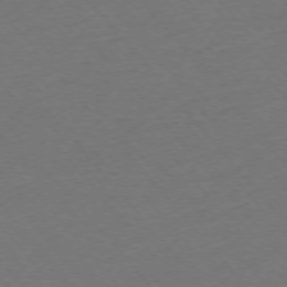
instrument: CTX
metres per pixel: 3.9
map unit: Ap
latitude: -75.8801
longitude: -94.4034
